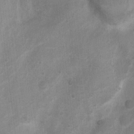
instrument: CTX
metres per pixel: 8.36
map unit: Ht
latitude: 2.8947
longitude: -27.0081
